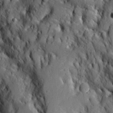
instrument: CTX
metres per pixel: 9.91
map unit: Aa
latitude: 28.8191
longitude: -131.0459
